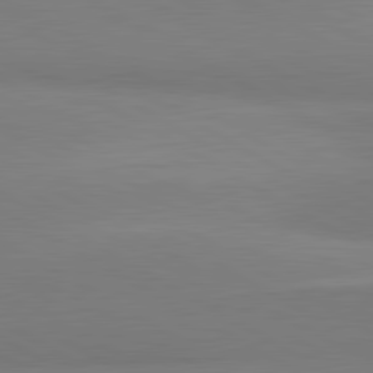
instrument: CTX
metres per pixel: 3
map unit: lApd
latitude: 81.2537
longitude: 159.8989
